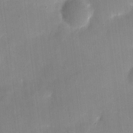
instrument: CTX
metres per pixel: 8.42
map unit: eHh
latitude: 4.5735
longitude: -68.4034
